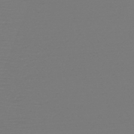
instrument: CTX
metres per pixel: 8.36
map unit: HNb
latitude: -49.8989
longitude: -43.7639
